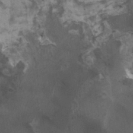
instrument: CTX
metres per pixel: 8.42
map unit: HNhu
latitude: 4.2522
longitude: 3.7855
